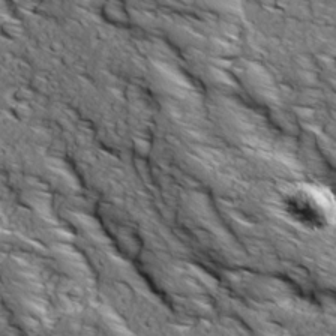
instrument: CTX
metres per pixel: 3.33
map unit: Ave
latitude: 18.9891
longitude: -134.5168
